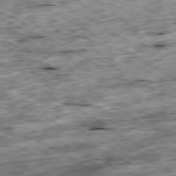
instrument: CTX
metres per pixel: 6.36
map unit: Ap
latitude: -80.0850
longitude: -89.4238
